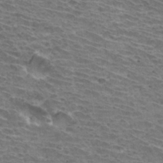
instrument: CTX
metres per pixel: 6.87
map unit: Hto
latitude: 32.6490
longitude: -41.7827
